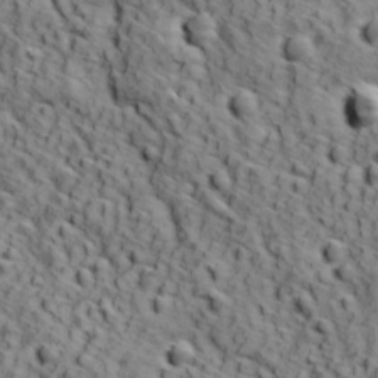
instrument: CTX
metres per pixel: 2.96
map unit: Ave
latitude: 12.1011
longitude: -105.0081
